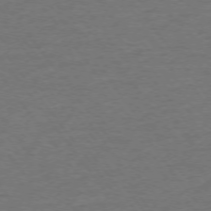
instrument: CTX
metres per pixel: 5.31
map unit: Ap
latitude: -75.6722
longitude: -85.1592
